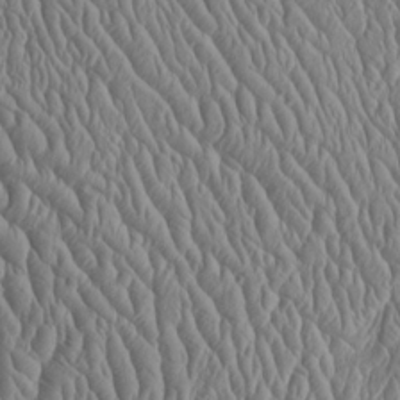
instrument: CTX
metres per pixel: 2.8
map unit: Htu
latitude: -3.0675
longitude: 157.2187
